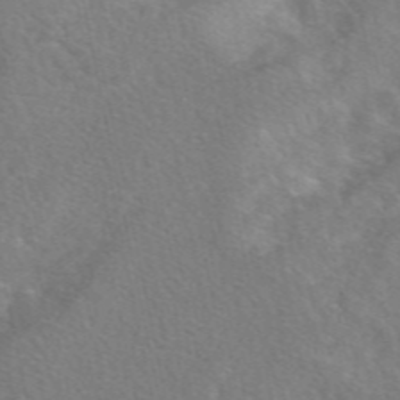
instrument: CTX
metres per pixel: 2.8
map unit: eAb
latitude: 48.5357
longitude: 118.3495
